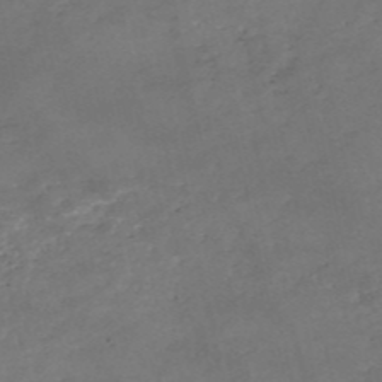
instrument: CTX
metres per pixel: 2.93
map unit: eHh
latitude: -54.5385
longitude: -90.8380
